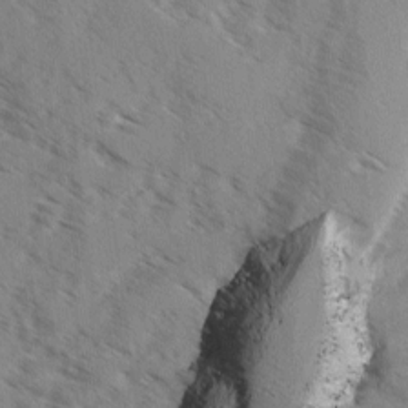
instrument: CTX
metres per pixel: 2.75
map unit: Ave
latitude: 0.7813
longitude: -110.6869
